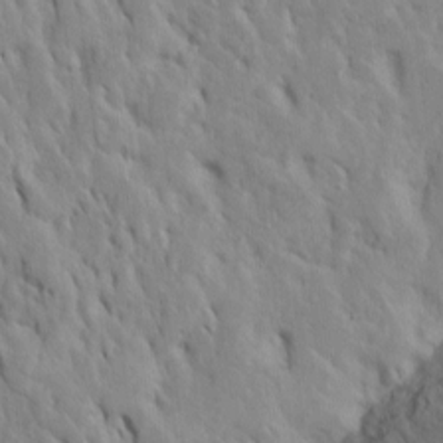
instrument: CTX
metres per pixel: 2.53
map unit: Htu
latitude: -8.0283
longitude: 144.8408
